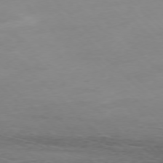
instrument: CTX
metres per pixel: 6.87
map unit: Hpe
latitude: -77.2187
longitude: 11.5588
